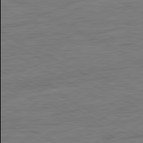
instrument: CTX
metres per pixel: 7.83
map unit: Ap
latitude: -81.6533
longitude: -77.9906
